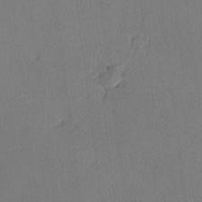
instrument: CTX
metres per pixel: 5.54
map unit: lHvf
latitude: -12.5196
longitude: -100.6491
